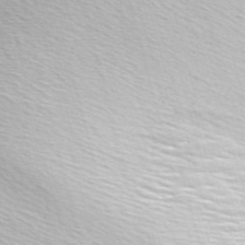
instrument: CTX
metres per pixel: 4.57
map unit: ANa
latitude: 51.6882
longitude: -71.3104
